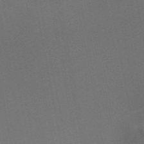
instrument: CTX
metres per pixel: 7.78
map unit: ANa
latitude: 48.7813
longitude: -74.0255
